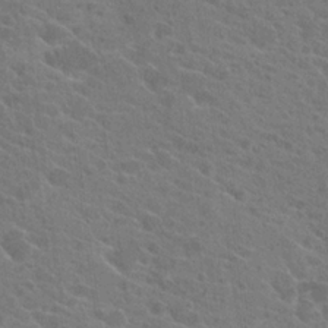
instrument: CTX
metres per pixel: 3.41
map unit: Hto
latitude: 22.9325
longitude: -39.4804
